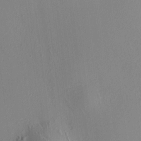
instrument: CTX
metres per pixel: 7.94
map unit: HNhu
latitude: 8.0444
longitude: 14.6330
